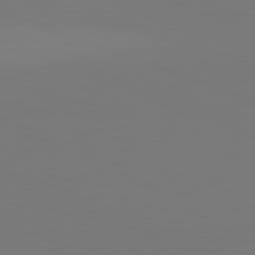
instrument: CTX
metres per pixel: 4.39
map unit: lApd
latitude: 81.9339
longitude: 145.1053
